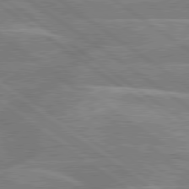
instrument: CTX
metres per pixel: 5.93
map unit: lApd
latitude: 79.5749
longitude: -121.5371
